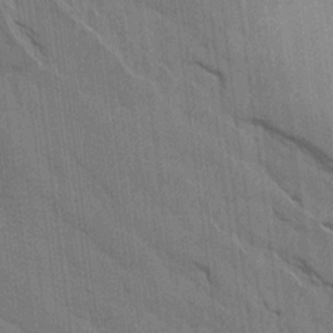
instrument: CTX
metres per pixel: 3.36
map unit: Aa
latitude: 14.9892
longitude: -145.5749
